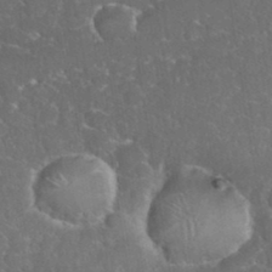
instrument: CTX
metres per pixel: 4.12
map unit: eHh
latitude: 36.8002
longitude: -61.2915
